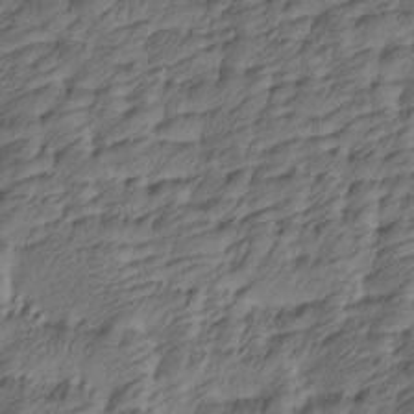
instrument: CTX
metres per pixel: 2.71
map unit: Htu
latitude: -5.5021
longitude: -178.2145
